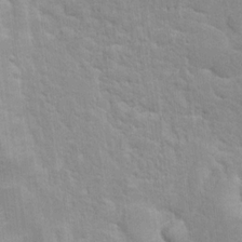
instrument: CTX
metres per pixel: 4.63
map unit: Nhu
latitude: 16.6491
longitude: -31.0459
